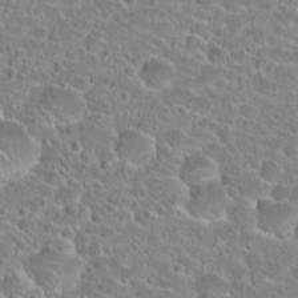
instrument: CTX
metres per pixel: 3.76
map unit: Hto
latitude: 24.4223
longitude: -46.0255
